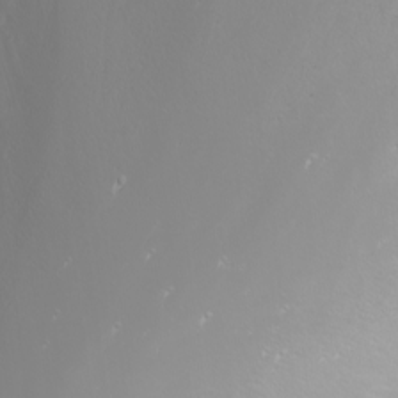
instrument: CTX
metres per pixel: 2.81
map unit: Nhu
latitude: -6.4629
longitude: -88.9136
